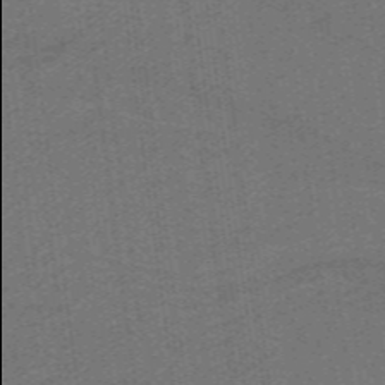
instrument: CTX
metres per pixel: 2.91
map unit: lHb
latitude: -39.8045
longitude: 54.0094
